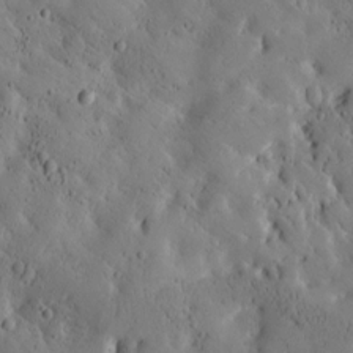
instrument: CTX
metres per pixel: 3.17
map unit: Htu
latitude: -3.3131
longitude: 168.9541
